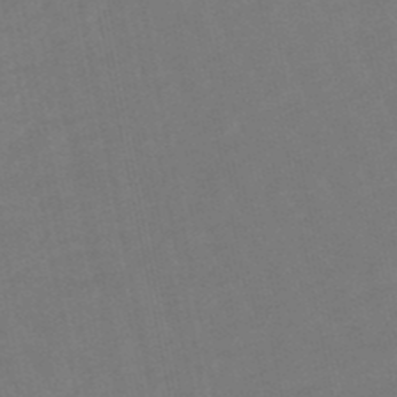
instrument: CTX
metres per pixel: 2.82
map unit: lHb
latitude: -49.1998
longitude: 82.6707
